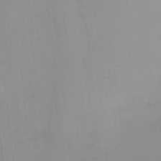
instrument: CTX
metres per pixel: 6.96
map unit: Ht
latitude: -12.0094
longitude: -48.5735
